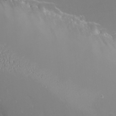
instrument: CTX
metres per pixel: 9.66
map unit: Nhu
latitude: -4.7274
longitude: -74.6113
